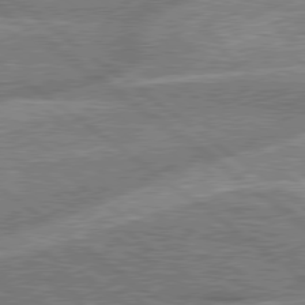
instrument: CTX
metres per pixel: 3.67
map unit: lApd
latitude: 78.8191
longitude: -159.0459
